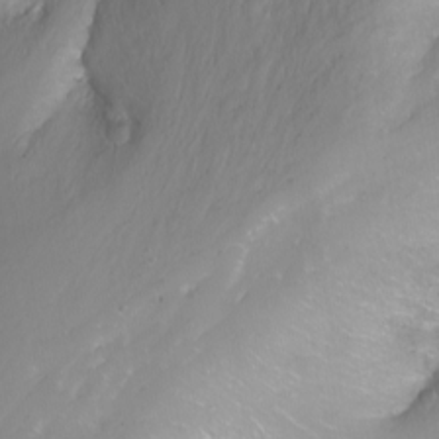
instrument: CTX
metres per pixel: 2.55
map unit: Nhu
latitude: -11.6533
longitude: -63.8962
